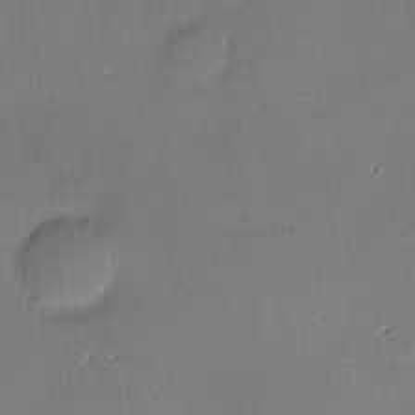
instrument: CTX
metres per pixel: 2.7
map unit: Hve
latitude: -9.8422
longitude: 175.5021
